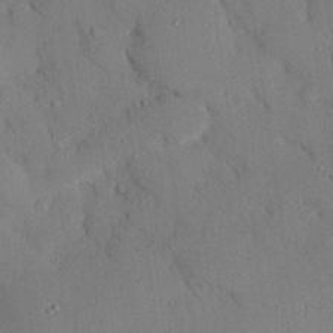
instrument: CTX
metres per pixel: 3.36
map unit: eHh
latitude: 26.4034
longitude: -80.4601
